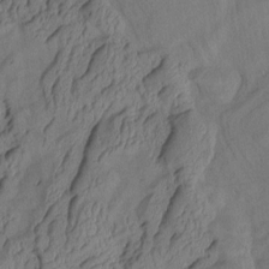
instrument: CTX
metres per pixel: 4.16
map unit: Aa
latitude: 7.7261
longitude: -128.5546
